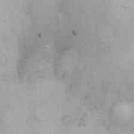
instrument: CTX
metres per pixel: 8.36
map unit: HNhu
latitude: 7.6883
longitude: -0.6679
